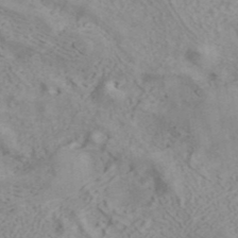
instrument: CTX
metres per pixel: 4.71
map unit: ANa
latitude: 41.0647
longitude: 15.3510
